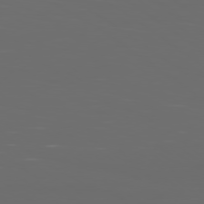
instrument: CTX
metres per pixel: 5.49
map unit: Ap
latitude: -79.2376
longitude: -75.9339
